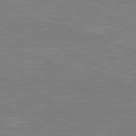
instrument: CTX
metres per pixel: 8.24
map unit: Hpe
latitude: 78.8380
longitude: -126.0822
